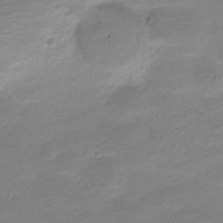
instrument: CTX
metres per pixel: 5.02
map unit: Nve
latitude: -21.5399
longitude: 104.3495
